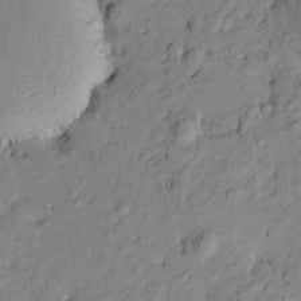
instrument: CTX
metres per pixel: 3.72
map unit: Htu
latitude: -9.5399
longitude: 177.1809
